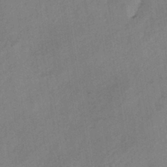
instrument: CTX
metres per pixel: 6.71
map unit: lHb
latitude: -37.8422
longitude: 72.4251
